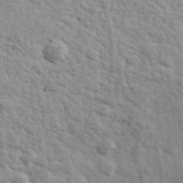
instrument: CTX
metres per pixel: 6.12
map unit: Ave
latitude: 39.6316
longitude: -109.8394
